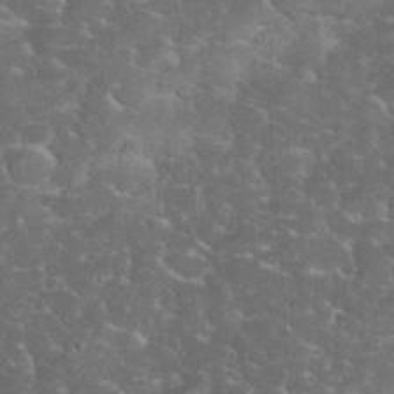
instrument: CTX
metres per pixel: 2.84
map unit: eHh
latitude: 35.3292
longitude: -64.7246
